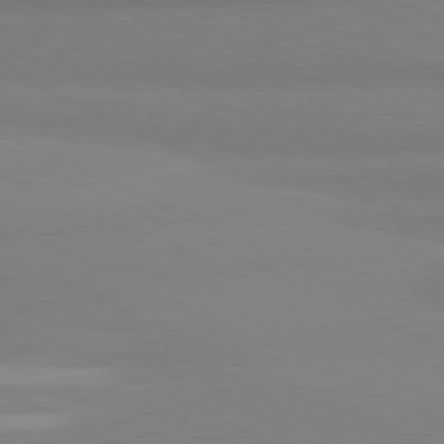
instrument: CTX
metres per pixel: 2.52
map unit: lApd
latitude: 81.3859
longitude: 178.7841
